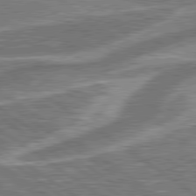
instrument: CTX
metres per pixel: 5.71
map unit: lApd
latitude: 79.8395
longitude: -171.1592
